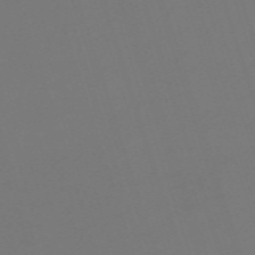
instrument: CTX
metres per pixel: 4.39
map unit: eHh
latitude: -63.1431
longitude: 51.5399
